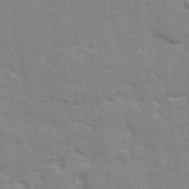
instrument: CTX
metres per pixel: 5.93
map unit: lHvf
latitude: 24.2900
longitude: 142.1794
